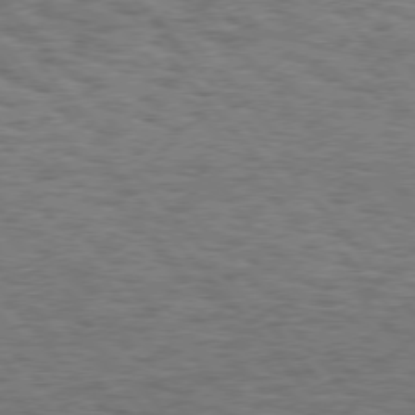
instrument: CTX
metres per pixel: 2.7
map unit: Hpe
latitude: 75.5560
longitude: -135.6316
